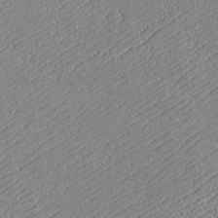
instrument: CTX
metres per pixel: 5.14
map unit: Htu
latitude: -6.7841
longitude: 155.9367
